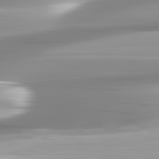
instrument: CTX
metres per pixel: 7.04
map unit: lApd
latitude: 82.8757
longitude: -139.6316
